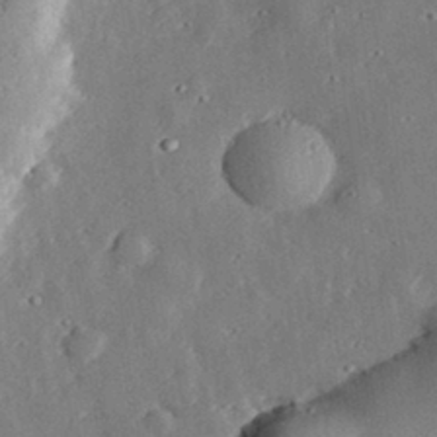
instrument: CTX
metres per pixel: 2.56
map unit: lHvf
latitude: 32.5735
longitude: -83.0647
